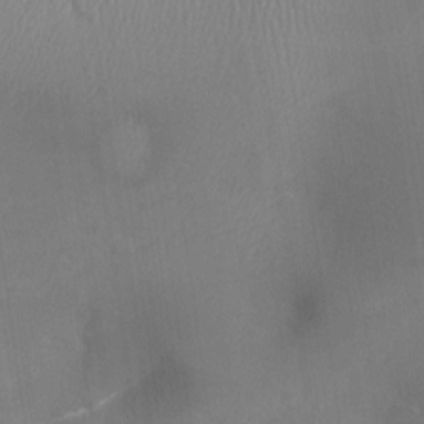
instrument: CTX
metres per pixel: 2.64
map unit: Nhu
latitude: -8.3306
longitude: -72.1200
